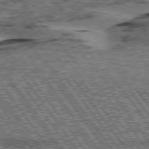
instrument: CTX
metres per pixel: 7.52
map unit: lApd
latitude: 75.7828
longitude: -77.4426
